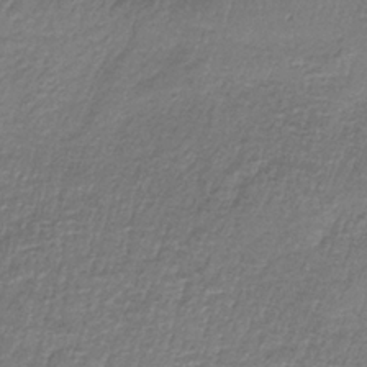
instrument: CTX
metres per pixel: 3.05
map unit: HNb
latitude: -34.2928
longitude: 63.2942
